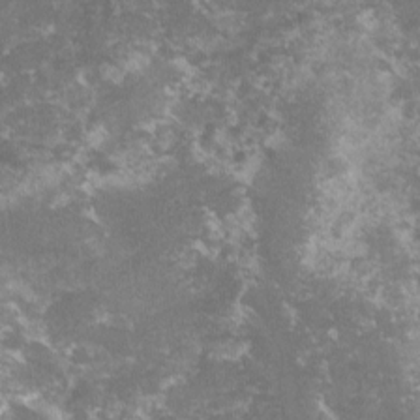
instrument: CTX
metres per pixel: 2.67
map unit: lHvf
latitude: -15.8045
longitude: -99.7638
